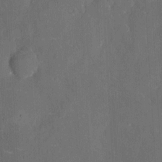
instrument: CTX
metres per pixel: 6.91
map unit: eHh
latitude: 5.9717
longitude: -69.0648
